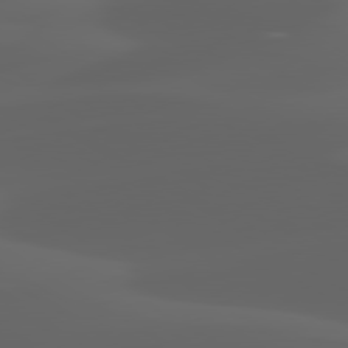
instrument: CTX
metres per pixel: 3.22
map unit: lApd
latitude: 80.2145
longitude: -93.3292
